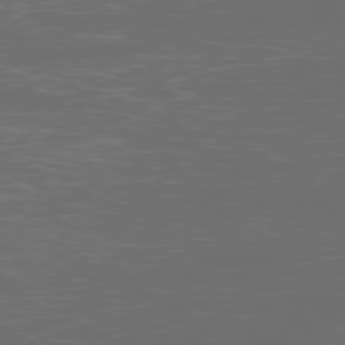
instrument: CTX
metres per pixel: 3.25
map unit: Ap
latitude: -78.8408
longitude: -68.8947
